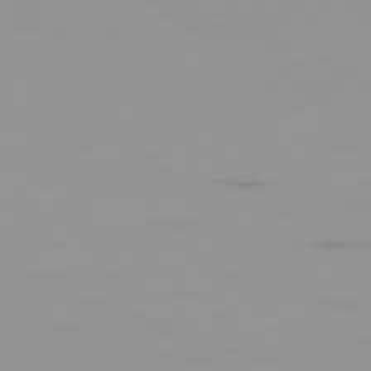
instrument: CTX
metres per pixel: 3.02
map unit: Ap
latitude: -79.8044
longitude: -68.6869
